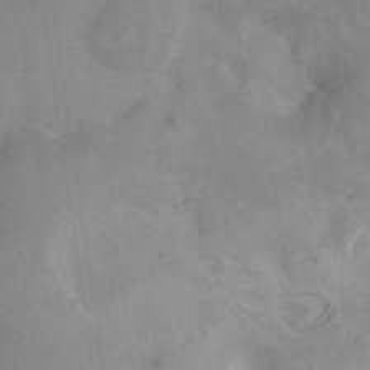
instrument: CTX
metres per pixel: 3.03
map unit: HNhu
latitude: 8.5168
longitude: -0.9513
